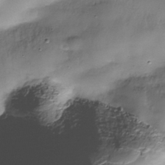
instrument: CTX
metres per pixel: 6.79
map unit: Nhe
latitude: -37.6910
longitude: -147.8206
